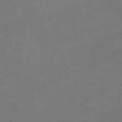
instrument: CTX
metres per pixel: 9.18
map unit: eHh
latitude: -2.2928
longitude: 19.8044
